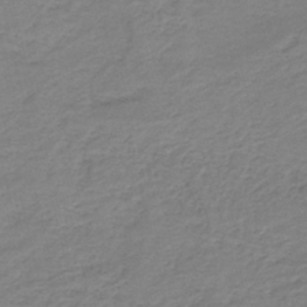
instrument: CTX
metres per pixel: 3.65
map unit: HNb
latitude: -41.6344
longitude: 50.2928
